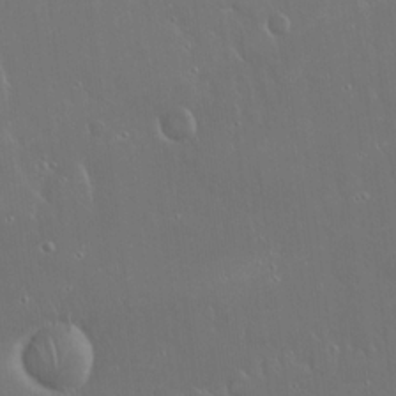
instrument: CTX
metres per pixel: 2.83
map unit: Hto
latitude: 18.7057
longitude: -57.6693
